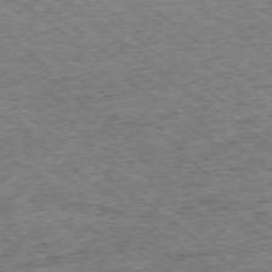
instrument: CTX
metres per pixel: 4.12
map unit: Ap
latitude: -78.7841
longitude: -86.3089
